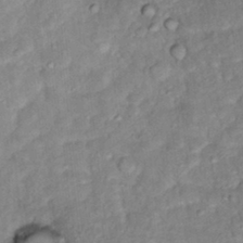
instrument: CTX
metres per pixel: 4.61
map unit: Hto
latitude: 16.7624
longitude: -35.6882
